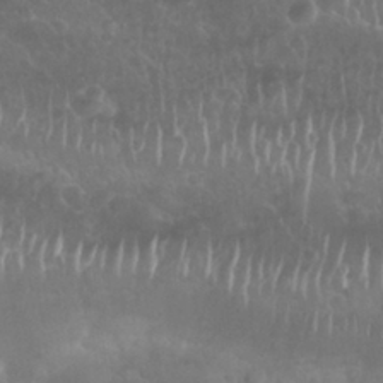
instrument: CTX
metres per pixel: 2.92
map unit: Nhu
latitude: 27.5182
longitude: -62.7247
